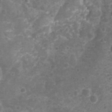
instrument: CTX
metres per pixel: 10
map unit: Nhu
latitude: 2.3089
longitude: -15.7450
